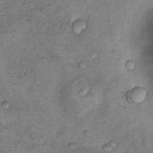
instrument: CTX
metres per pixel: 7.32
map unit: Nhu
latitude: 10.6491
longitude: -26.8947
